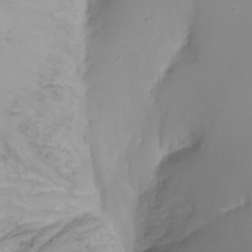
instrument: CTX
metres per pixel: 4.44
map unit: Nhu
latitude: -8.5574
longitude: -81.0080
